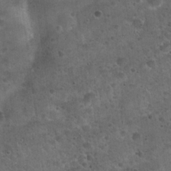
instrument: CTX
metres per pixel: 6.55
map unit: Hto
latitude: 22.2711
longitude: -53.0270
